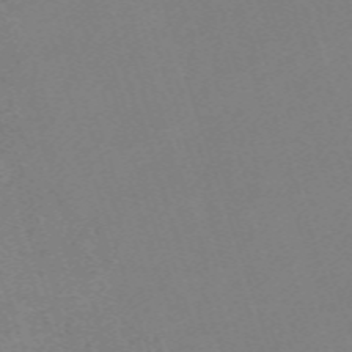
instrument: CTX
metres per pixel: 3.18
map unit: eHh
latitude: -63.2187
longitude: 50.3117
